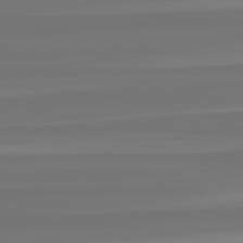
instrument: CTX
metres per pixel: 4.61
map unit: lApd
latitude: 82.6112
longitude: -179.0648
